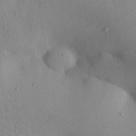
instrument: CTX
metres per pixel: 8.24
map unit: Aa
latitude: 29.7449
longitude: -147.9906
